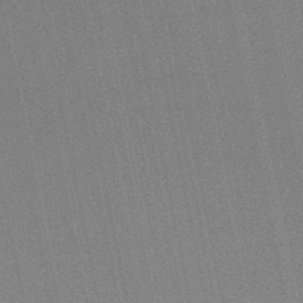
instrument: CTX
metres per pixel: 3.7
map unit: lHb
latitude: -46.3117
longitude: 57.7477
